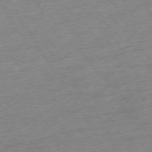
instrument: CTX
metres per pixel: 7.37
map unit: Ap
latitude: -73.4076
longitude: -68.8191
